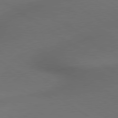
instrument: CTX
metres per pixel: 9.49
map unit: lApd
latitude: 79.6883
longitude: -176.1389
